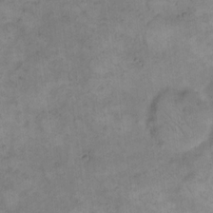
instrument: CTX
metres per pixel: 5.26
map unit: eHh
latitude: 14.6869
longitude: -66.1955
